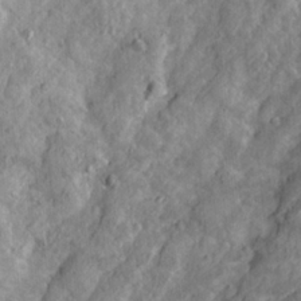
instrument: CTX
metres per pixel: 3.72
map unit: Ave
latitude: 23.3671
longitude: -133.4238
